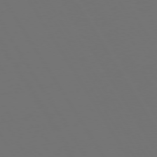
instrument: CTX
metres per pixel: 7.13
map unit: Hpe
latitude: 73.0270
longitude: -128.2522
